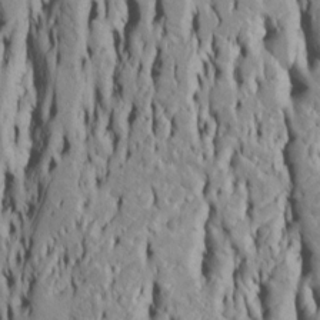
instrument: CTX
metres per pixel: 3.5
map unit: Htu
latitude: -5.3887
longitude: 152.2361
